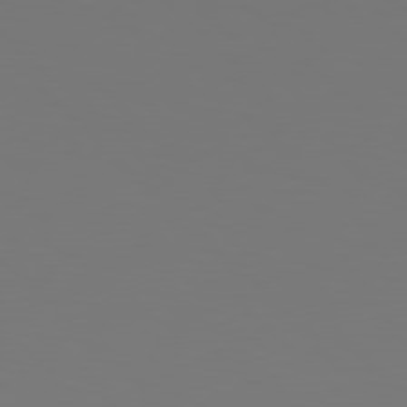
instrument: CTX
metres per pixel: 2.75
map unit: Hpe
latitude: 78.9514
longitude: -166.9324
